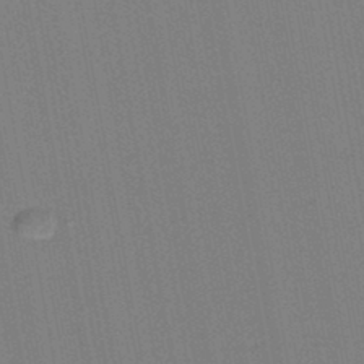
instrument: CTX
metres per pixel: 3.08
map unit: lHb
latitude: -46.6896
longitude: 71.5210
